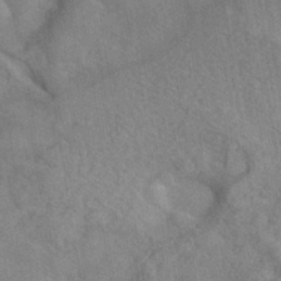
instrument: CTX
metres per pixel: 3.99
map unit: HNhu
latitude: -40.2739
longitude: 96.0094
